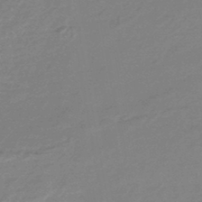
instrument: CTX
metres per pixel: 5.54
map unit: eHb
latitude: -45.4643
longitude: 89.9745
